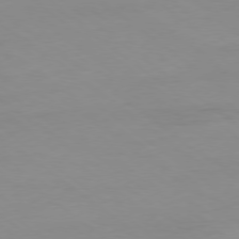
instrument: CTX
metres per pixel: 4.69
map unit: Hpe
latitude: -78.8030
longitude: 13.7667
